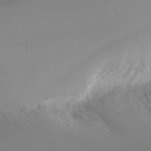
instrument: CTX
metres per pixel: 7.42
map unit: Nhu
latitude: -4.7841
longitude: -74.3656
